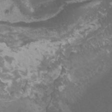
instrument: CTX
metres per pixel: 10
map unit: HNhu
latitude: 2.5923
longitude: -1.3103
